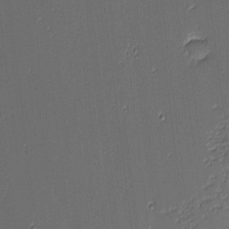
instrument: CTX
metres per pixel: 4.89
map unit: eHh
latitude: -3.8422
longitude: -82.9702
